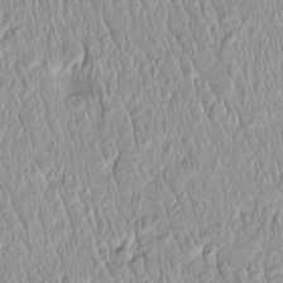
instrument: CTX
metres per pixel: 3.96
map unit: Htu
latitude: -4.5762
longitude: 158.3306
